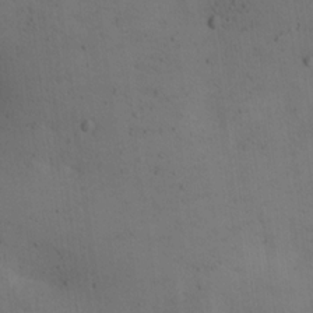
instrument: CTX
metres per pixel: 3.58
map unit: lAa
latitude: 19.8394
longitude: -138.5357
